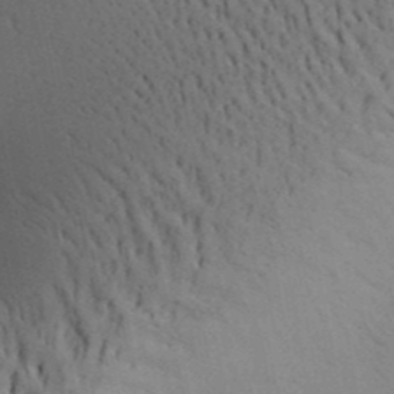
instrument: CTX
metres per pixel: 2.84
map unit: Aa
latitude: 30.3279
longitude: -142.3845
